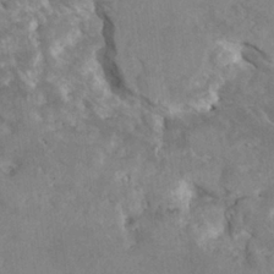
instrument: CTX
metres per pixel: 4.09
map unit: Htu
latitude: 3.1781
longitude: 142.0661
